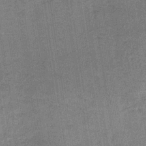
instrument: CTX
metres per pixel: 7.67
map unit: lHb
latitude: -35.8989
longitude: 62.7841
